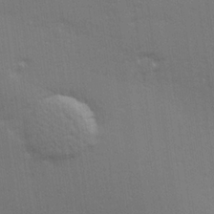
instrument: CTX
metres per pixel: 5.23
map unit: Hve
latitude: 26.2523
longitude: -93.8583
